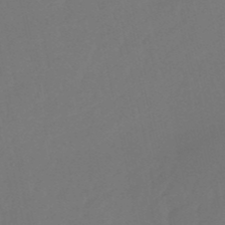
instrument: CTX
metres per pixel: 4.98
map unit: eHb
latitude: -50.9920
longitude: 77.4265
